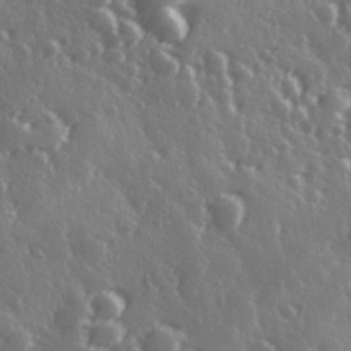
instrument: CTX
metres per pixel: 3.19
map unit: Hve
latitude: 27.5371
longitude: 146.9353
